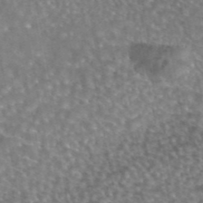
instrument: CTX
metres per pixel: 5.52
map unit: eAb
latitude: 44.9325
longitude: 108.3684
